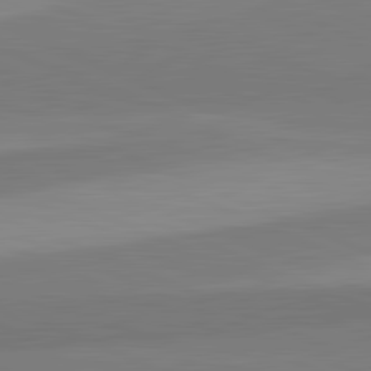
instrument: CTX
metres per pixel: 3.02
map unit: lApd
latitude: 82.5167
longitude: 157.4076
